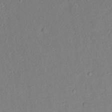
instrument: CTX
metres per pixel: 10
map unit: lAvf
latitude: 8.1767
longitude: 166.6329
